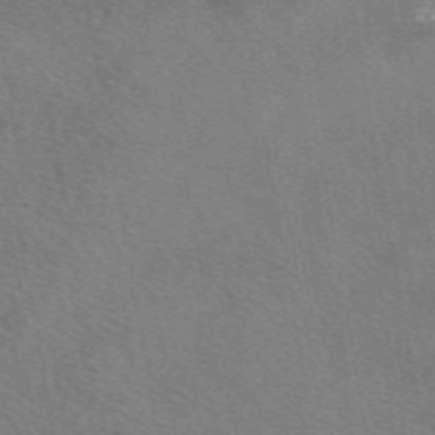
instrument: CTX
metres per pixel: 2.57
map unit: eAb
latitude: 50.2900
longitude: 110.6140
